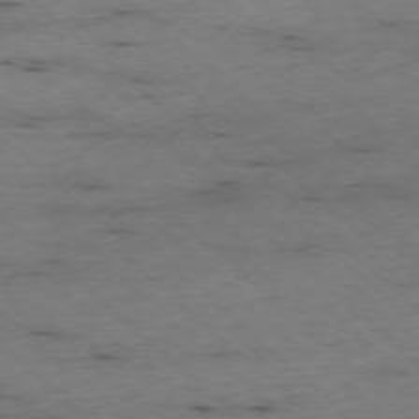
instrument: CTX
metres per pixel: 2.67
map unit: Ap
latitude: -77.3132
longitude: -89.8962
